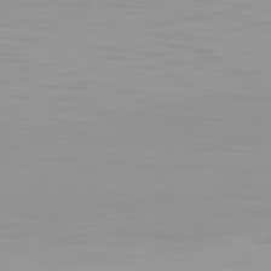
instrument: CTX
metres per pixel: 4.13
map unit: Hpe
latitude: 78.1578
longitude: -145.0836
